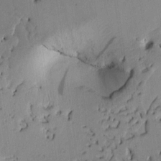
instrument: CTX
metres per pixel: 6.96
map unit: Htu
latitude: 2.2900
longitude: 176.9353
